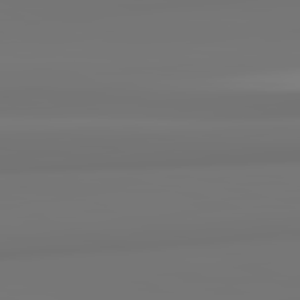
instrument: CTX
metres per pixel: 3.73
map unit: lApd
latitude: 82.3467
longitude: 171.7100
